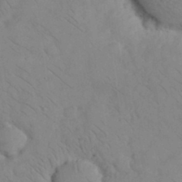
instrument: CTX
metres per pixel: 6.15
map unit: eHh
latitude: 30.4223
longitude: -70.3089
